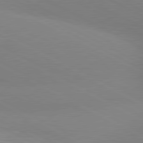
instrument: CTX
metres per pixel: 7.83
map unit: lApd
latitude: 80.7057
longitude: 127.1431
